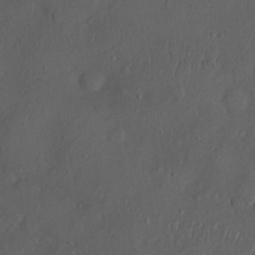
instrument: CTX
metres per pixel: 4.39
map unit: Nhu
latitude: 22.6112
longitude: -71.0080
